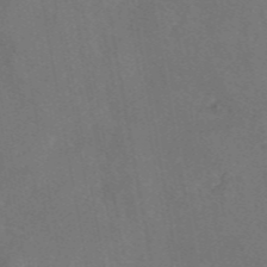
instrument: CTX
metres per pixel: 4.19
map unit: eAb
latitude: 47.1215
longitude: 108.9164
